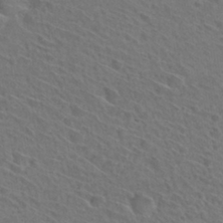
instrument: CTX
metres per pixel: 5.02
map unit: Hto
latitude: 31.5560
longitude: -47.2915
